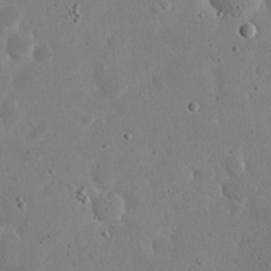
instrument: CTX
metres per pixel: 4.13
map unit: eHh
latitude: 21.4427
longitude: -68.8758
